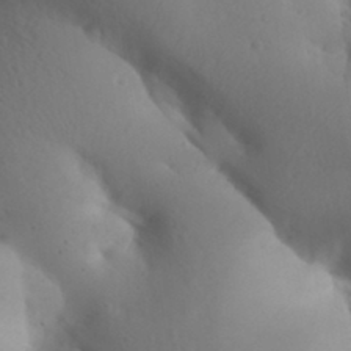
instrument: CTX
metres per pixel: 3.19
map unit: Aa
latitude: 32.0444
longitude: -144.3278
